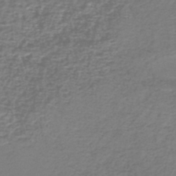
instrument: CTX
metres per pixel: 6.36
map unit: eHh
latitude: -43.3698
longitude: -33.0647
